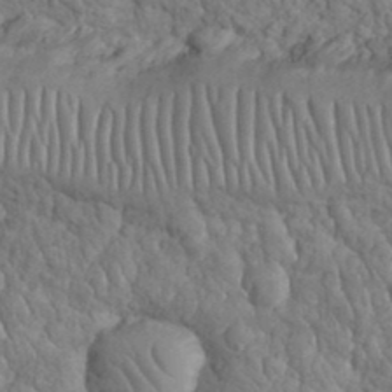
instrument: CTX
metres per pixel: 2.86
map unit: eHh
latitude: 32.7624
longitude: -66.5545
